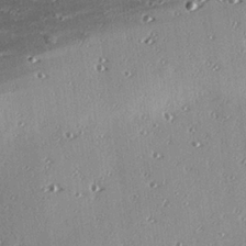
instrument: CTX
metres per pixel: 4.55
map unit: eHh
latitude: 23.7827
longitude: -89.7261
